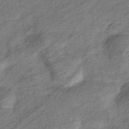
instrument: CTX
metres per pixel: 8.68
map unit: eHb
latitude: -40.1795
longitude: 81.8612
